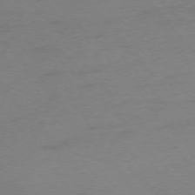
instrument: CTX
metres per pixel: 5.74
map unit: Ap
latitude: -75.7289
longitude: -72.0822
